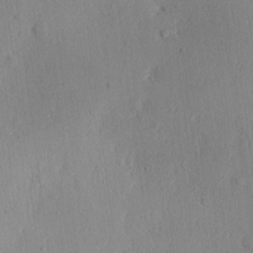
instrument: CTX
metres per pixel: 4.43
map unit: Ave
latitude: -10.2362
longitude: -121.8584
